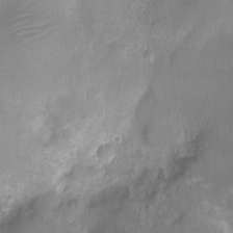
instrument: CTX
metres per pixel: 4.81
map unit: Ht
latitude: -10.8408
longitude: -24.3089
